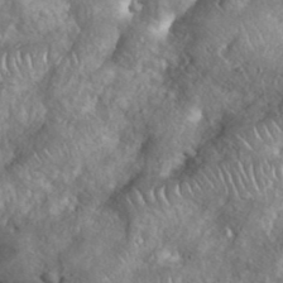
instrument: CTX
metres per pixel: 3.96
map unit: eHh
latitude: 38.5735
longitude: -57.0458
